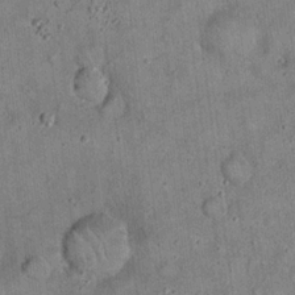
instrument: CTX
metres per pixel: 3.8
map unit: eHh
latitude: 19.7071
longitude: -60.6112
